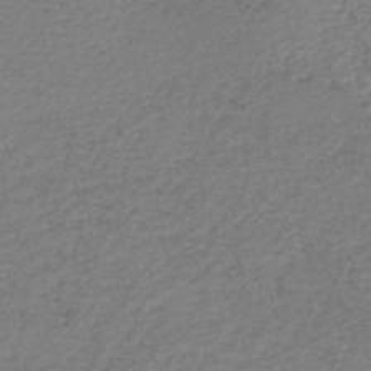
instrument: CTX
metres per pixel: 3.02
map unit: lHb
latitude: -45.7667
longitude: 60.8597
